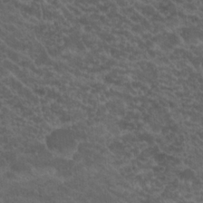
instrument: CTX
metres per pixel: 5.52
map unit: Hto
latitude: 19.7449
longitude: -35.7827
